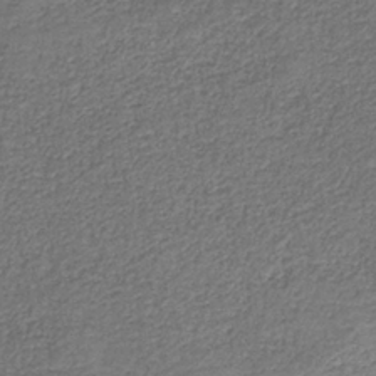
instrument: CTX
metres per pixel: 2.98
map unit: HNb
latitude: -36.3495
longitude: 51.4265
